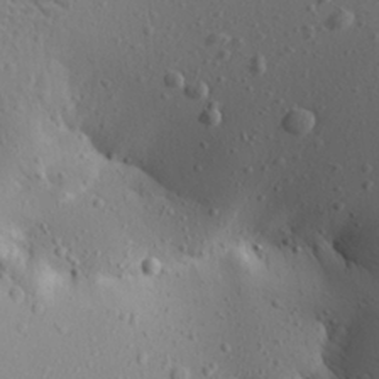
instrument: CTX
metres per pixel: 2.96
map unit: Aa
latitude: 19.7638
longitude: -148.4790
